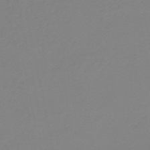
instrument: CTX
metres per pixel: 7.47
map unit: HNb
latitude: -50.7652
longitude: -54.2144
